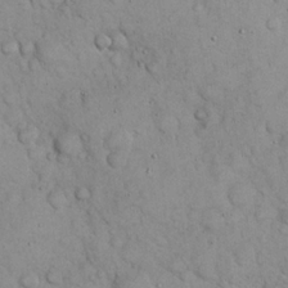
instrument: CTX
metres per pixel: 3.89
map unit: eHh
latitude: 22.3467
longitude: -58.8002
